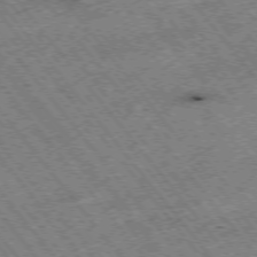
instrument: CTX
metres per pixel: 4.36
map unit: Hpe
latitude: -75.5022
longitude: -20.3656
